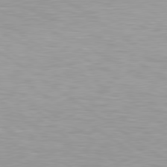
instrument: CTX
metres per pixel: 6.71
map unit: Hpe
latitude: 79.2537
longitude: -154.1389
